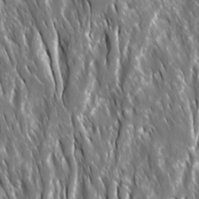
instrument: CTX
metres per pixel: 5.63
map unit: Ave
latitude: 15.4427
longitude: -133.0081
